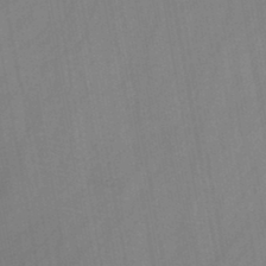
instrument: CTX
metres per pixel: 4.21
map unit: HNb
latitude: -45.2376
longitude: -39.4615
